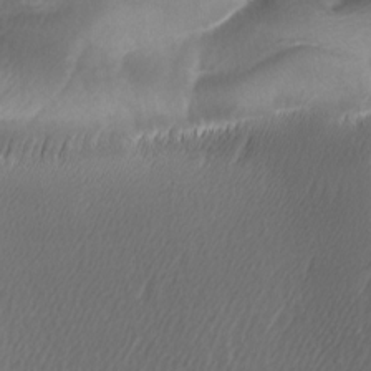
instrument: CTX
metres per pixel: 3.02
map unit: lAa
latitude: -6.5007
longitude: -122.1200
